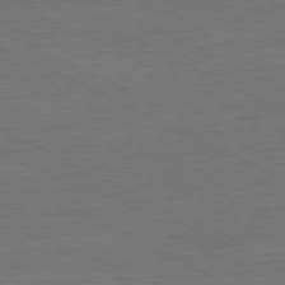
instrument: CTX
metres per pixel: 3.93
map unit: Ap
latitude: -80.5574
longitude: -82.6868
